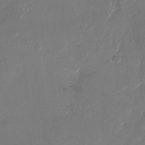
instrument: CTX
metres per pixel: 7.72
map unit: Nhu
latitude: -26.6896
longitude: -72.8758
